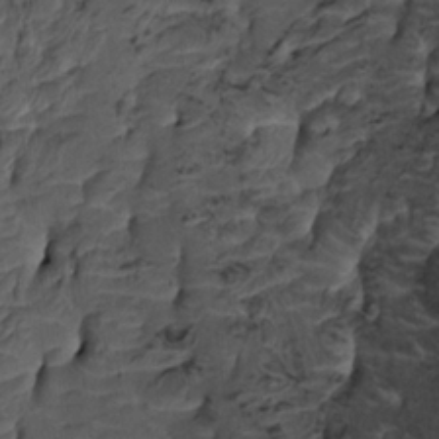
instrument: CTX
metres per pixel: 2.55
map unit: HNhu
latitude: 10.3278
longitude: 23.9745
